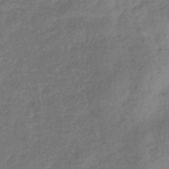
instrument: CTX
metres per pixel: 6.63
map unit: eHb
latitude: -36.2739
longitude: 80.7274
